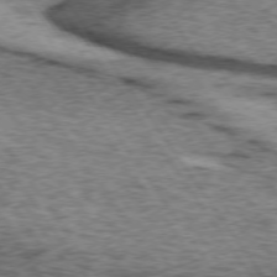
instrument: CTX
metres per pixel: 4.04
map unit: lApd
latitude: 73.7261
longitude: -75.4615
